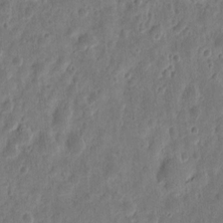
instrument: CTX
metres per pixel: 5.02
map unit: eHh
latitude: 9.2726
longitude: -73.8773
